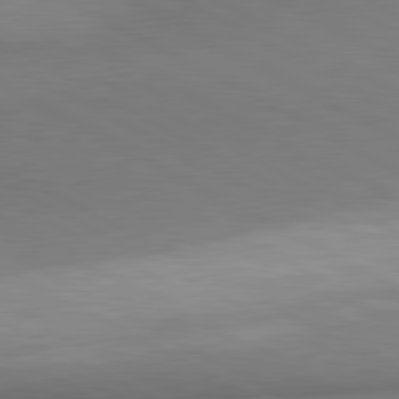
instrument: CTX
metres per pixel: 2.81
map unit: lApd
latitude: 80.7624
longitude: 163.3131
